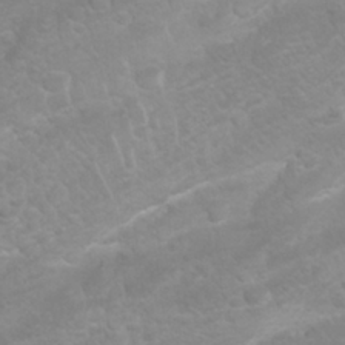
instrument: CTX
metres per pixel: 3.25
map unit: Nhu
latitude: 26.8191
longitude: -62.3468
